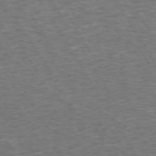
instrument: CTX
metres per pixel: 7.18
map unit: Hpe
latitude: 72.5168
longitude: -124.3278
